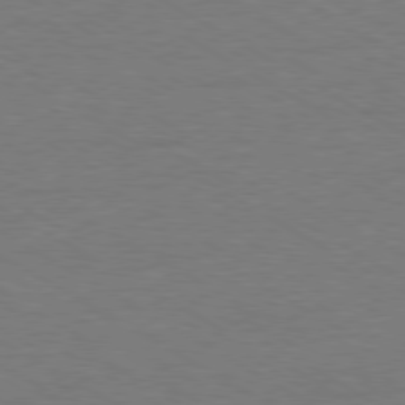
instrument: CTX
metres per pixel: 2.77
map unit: Ap
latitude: -80.1606
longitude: -86.9325
